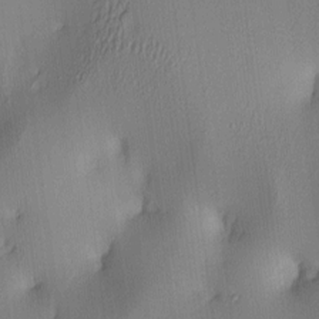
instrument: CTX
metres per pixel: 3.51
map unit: lAa
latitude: 4.5924
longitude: -112.3845
